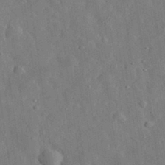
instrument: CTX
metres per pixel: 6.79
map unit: eHh
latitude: 31.2537
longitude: -77.6505
